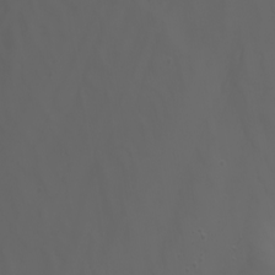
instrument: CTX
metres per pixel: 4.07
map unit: Nhu
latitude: -7.1809
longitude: -85.7639
